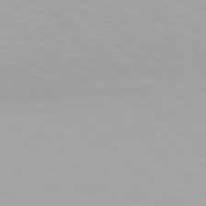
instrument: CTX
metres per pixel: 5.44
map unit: Hpe
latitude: 77.8205
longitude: -132.6113
